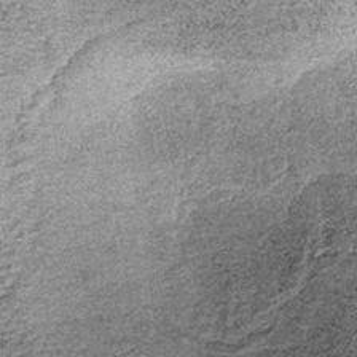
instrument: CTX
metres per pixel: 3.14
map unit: lHb
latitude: -37.5777
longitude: 67.0676
